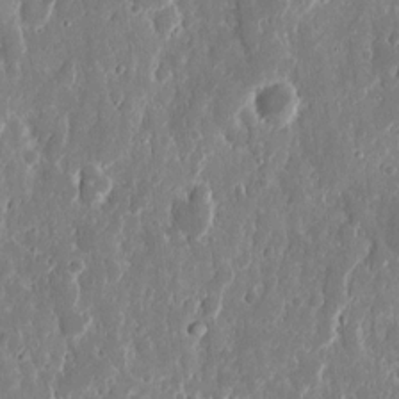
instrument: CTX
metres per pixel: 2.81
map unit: eHh
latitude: 12.1389
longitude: -71.9906
